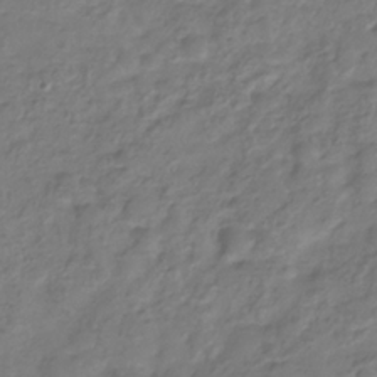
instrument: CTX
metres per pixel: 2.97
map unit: Hve
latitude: -33.2376
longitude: 91.3510
